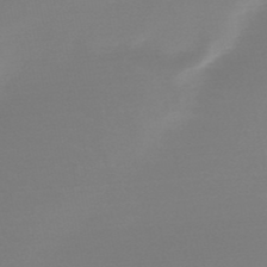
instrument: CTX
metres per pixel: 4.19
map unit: lHb
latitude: -48.5952
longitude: 66.7841
